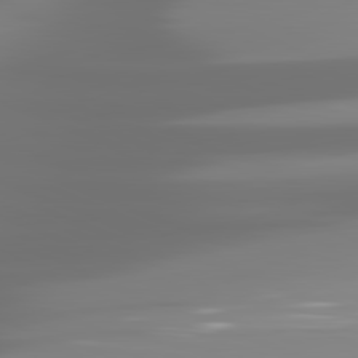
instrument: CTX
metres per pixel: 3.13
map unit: lApd
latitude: 81.5182
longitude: -138.6301
